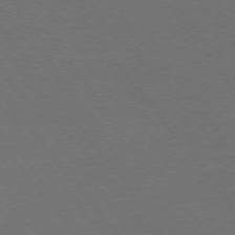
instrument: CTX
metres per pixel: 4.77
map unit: Ap
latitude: -75.6533
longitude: -75.0647
